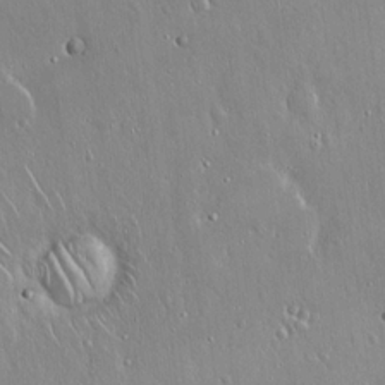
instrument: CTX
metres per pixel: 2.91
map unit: Hto
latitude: 17.7450
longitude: -57.3859
